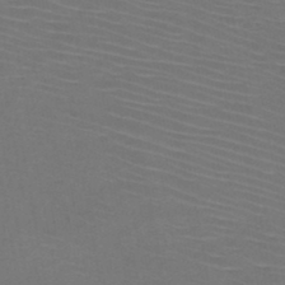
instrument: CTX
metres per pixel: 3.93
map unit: HNb
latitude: -47.0675
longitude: -42.7057
